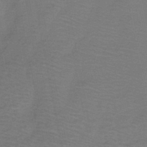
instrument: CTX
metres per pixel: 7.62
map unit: HNb
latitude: -44.2551
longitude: 52.6518
